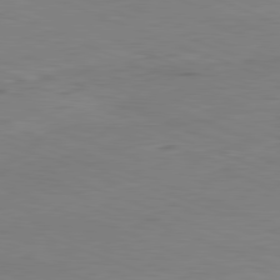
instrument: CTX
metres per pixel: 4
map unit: Ap
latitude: -82.0472
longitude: -80.0255
